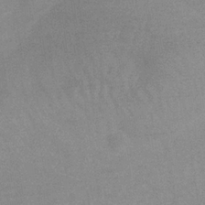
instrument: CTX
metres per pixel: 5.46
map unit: eHb
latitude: -32.8597
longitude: 68.1416
